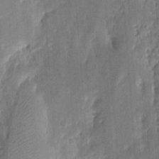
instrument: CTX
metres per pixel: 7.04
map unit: eHh
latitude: 8.2334
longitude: -73.5749
